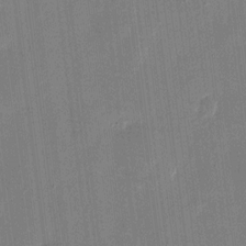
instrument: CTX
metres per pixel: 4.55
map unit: eHh
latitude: 10.7246
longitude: -69.9906
